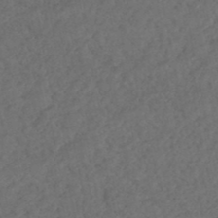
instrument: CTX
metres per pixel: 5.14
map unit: HNhu
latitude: -47.8611
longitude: 97.3510
